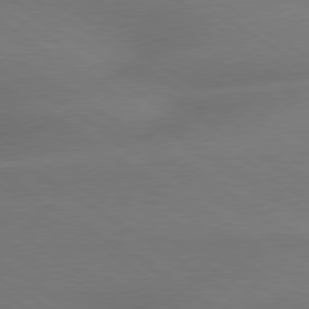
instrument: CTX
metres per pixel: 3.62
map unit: lApd
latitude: 79.5749
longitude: -135.2159
